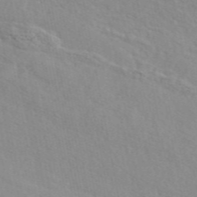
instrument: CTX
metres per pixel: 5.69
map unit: eAb
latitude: 48.6490
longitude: 119.9367
